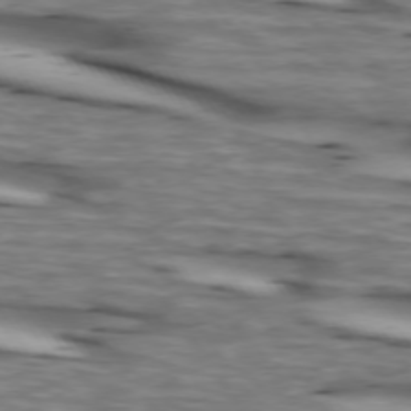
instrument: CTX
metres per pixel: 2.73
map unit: lApd
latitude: 73.9528
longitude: -64.5357
